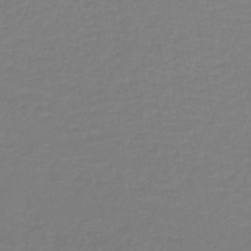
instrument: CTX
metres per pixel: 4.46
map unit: lHb
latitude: -42.9730
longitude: 64.1039
